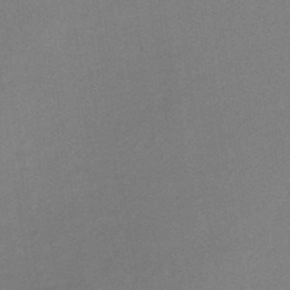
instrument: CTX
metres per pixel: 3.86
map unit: lHb
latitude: -37.9178
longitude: 60.7085
